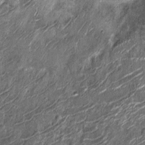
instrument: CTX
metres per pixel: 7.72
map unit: Nhu
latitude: -12.9542
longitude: -22.0255
